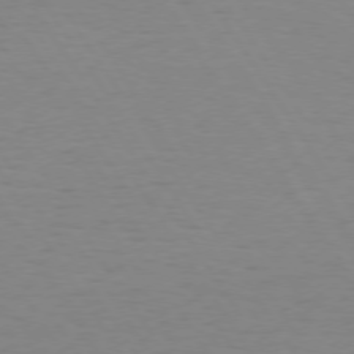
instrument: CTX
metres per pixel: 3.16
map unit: Hpe
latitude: 73.8017
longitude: -129.9339
